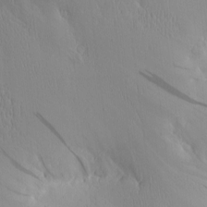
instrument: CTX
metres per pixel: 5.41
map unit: eHh
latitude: -1.6722
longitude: 16.0094
